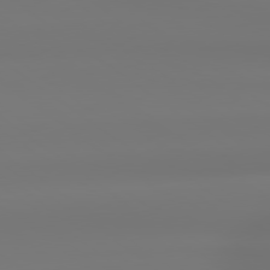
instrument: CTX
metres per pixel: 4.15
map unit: lApd
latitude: 78.9892
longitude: -136.6869
